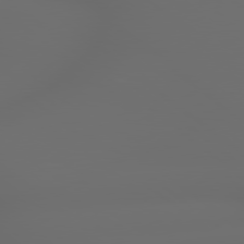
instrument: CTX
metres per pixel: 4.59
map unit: lApd
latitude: 79.1592
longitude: -163.4427
